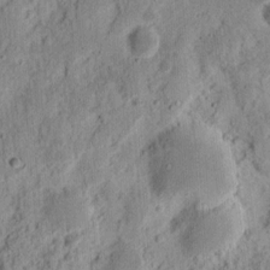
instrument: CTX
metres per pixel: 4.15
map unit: Ht
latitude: 12.6302
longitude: -74.1578
